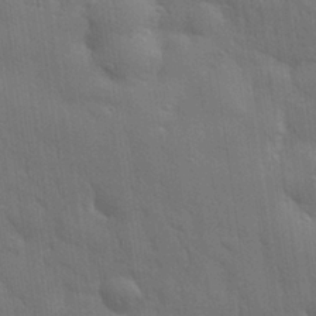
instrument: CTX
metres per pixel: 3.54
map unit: eHh
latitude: 28.9891
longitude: -76.5734
